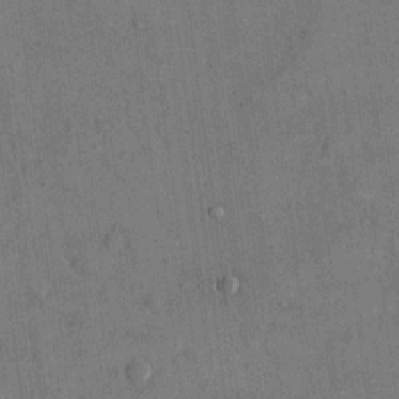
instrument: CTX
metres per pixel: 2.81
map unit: eHh
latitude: 15.4238
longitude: -68.1956
